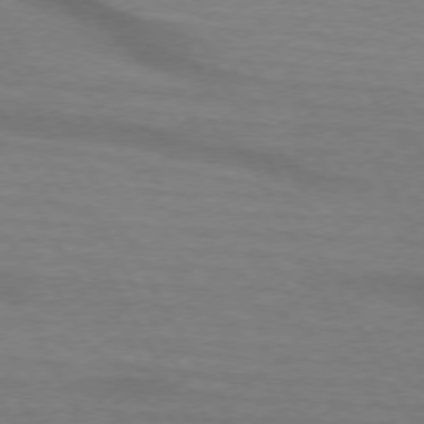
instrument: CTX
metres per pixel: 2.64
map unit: lApd
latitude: 74.1200
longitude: -65.0080
